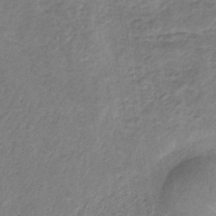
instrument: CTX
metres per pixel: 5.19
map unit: HNb
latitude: -32.6141
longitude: 59.5021
